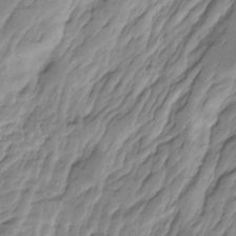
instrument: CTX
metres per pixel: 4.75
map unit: Hto
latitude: -8.2739
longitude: -44.8002
